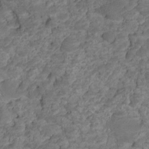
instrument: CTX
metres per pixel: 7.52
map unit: HNhu
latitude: -21.4076
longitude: 85.3698
